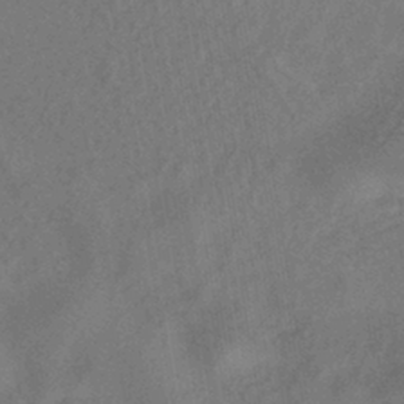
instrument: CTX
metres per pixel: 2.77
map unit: HNhu
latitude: -40.0661
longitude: 98.3873
